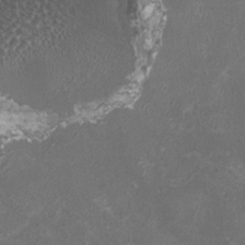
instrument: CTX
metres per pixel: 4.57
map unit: HNhu
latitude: 1.1592
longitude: -0.6868
